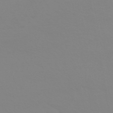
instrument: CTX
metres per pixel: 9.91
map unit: HNhu
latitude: -44.7274
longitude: 90.5385
